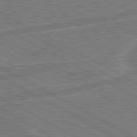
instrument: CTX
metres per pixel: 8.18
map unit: lApd
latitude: 81.1214
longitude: 124.3495
